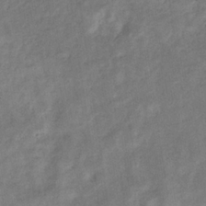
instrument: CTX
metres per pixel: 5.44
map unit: eHb
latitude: -34.5007
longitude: 75.3321
